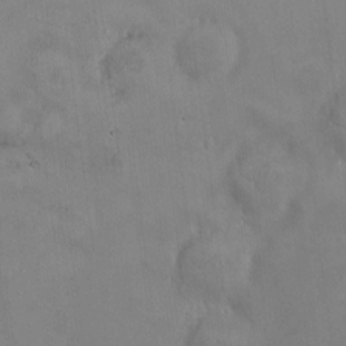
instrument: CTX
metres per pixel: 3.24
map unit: HNhu
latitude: 8.2901
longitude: 10.4629
